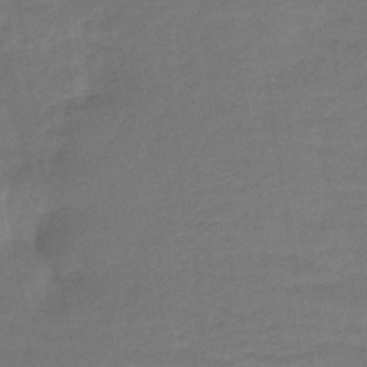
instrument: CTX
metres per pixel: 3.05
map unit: lHb
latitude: -39.6155
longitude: 69.4643
